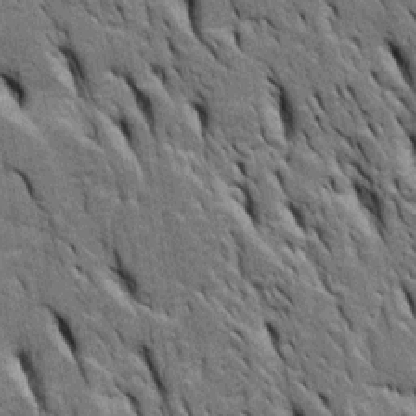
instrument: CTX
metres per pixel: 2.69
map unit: Htu
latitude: -3.4832
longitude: 150.8785
